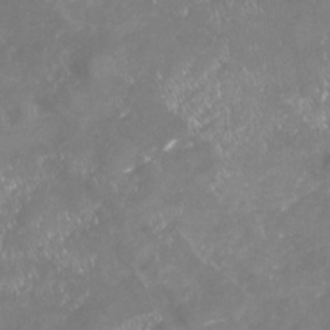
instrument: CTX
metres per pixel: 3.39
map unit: Nhu
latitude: -22.8408
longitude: -57.3103
